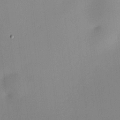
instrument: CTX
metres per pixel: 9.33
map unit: HNhu
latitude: 9.1214
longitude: 15.1809
